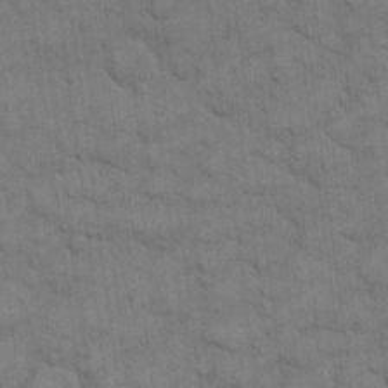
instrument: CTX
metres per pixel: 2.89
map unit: eHh
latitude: 13.0081
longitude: -65.4615
